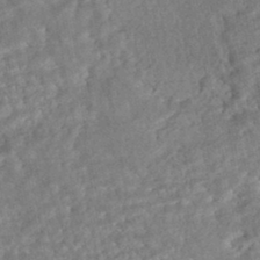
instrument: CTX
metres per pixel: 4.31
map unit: HNhu
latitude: -45.2943
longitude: 100.3306
